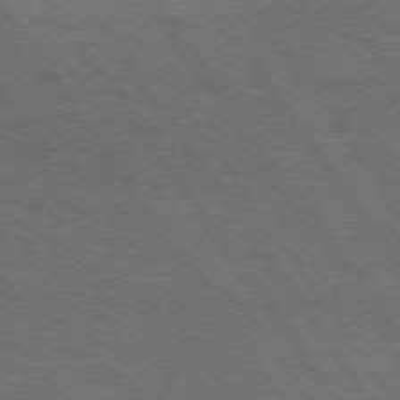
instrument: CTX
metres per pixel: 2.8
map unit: Hpe
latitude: 74.5924
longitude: -151.6127
